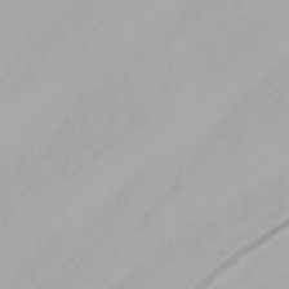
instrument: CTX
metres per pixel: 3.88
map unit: Nhu
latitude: -4.8786
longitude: -69.9339
